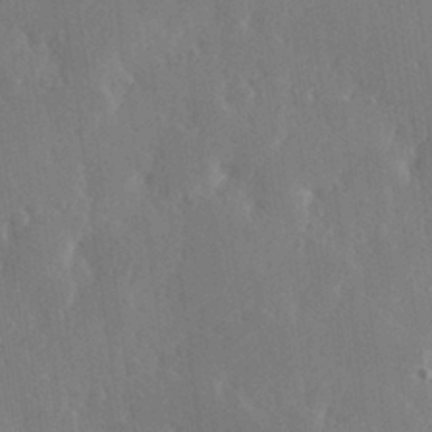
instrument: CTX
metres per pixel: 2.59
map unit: Hve
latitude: 27.5938
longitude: 150.3873
